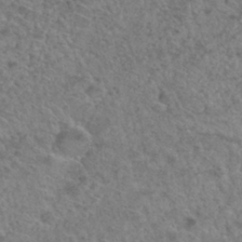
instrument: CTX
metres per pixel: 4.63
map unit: Hto
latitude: 33.1970
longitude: -49.8394
